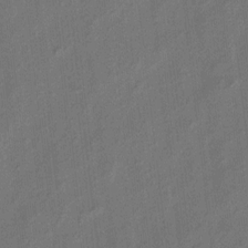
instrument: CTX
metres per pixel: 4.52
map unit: eHh
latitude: 5.8016
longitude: -77.1592
